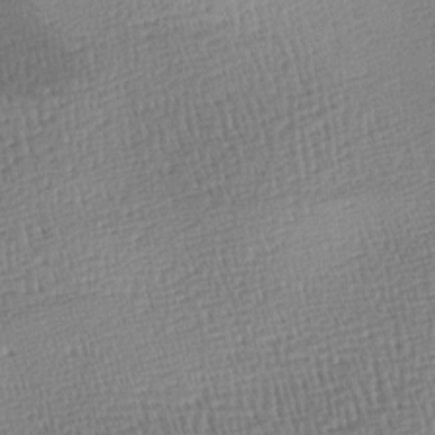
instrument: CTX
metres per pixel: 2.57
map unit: lAa
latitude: -8.7085
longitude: -125.1781
